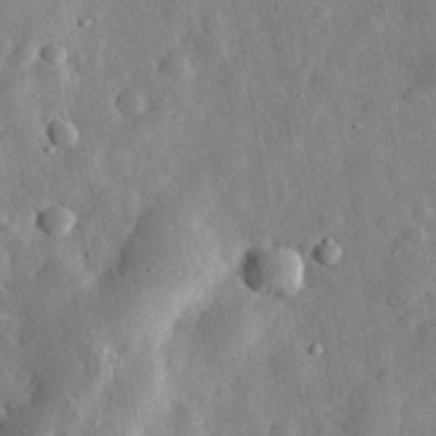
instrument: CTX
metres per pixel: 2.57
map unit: eHh
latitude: 32.1578
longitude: -77.3859
